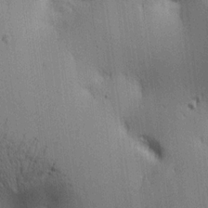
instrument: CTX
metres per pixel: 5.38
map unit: lAa
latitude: 12.4790
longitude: -107.9717
